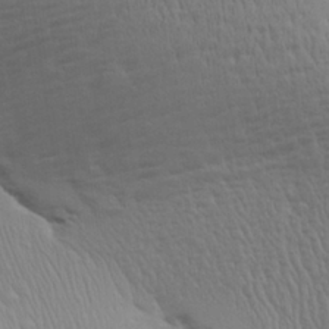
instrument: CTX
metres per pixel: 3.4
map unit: Aa
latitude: 25.3103
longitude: -136.5735
